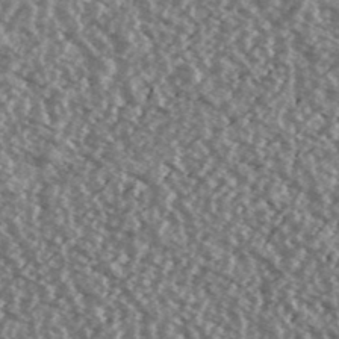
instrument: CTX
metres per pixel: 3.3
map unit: Ave
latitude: 39.4237
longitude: -111.5371
